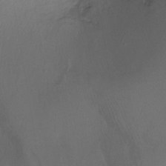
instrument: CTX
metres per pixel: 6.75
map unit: Hto
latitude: -13.7667
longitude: -43.7072
